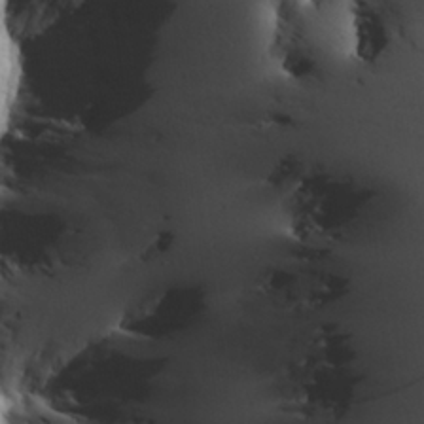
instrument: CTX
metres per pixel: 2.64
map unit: Nhu
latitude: 27.5371
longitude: -72.1578
